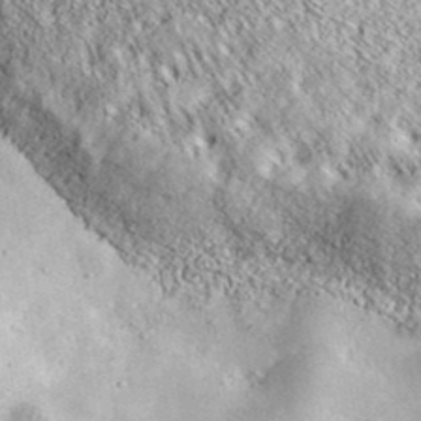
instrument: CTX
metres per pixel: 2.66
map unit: ANa
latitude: 39.3293
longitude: -91.5371
